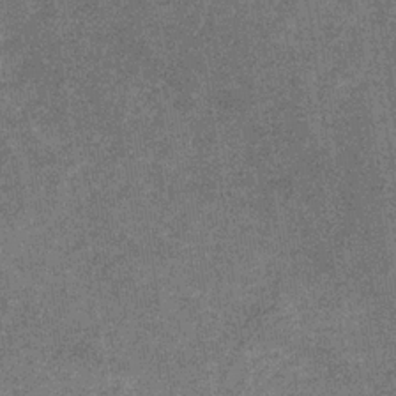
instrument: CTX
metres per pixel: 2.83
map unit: eHb
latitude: -31.5210
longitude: 67.8044
